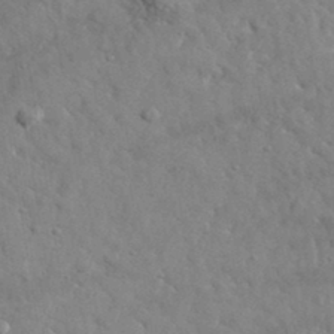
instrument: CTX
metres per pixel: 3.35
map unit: lHvf
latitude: 35.7071
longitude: -87.1025
